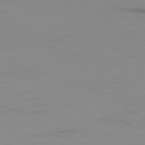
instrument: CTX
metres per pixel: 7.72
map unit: Ap
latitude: -80.3495
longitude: -93.4615
